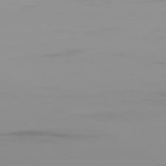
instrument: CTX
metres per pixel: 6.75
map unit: Ap
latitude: -79.8044
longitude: -94.5168
